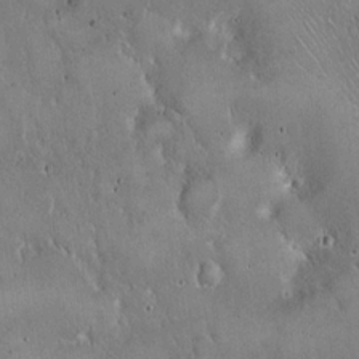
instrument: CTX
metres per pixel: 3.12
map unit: Hto
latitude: 16.4979
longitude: -59.8583
